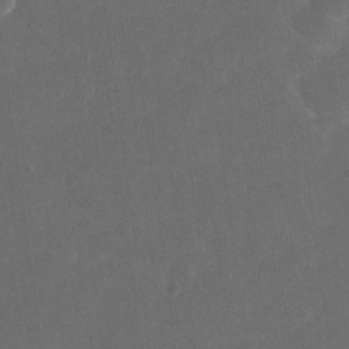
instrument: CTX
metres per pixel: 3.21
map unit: eHh
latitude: 19.7638
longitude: -64.6679
